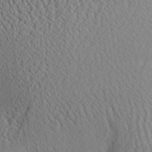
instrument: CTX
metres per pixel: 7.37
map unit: Aa
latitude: 26.3089
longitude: -134.9324
